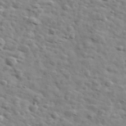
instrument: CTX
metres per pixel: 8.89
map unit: Ave
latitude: 41.9906
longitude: -108.1766
